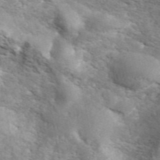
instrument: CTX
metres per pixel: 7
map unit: ANa
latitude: 45.1592
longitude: 37.7477
